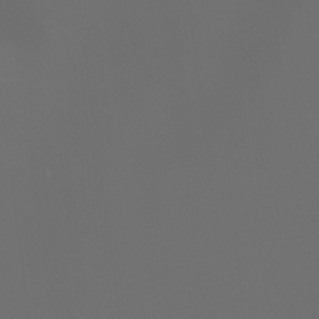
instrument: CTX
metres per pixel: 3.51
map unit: Aa
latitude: -6.7652
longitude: -72.8947
